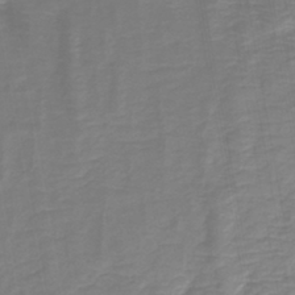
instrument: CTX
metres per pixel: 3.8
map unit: HNb
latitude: -40.6518
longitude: 51.2754
